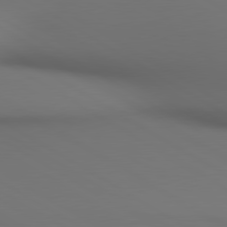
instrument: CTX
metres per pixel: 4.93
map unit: lApd
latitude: 80.4412
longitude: 137.4832
